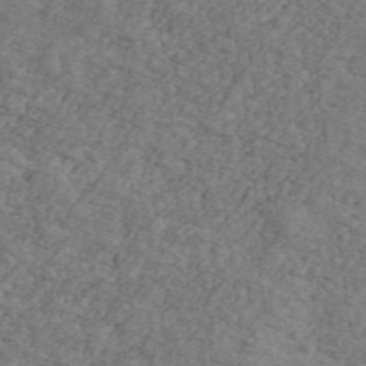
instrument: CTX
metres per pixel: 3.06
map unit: Ave
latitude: 41.6882
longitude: -110.3279
